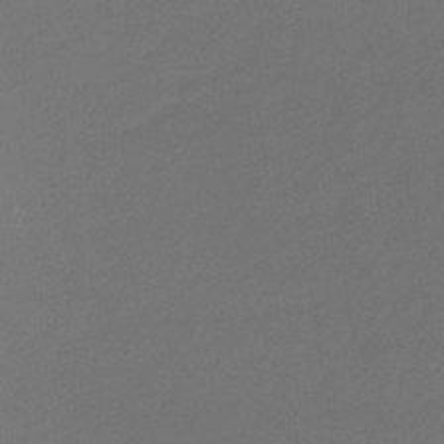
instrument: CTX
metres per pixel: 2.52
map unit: lHb
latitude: -34.6329
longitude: 67.2754
